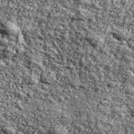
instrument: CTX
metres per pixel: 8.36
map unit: Ave
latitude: 43.1403
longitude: -111.1214
